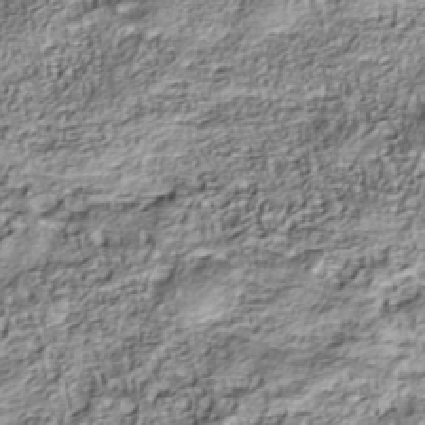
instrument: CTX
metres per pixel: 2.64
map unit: Nhu
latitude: -40.4818
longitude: -84.1578
